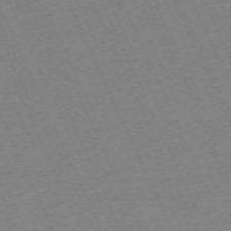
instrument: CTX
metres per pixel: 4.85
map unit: Hpe
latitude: -70.8975
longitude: 12.6141
